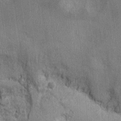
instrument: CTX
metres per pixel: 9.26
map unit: Ht
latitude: 3.1214
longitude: -19.1592
